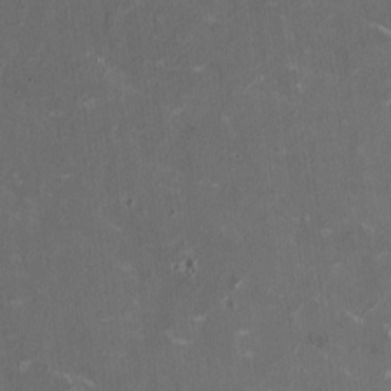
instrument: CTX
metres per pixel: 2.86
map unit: HNhu
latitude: 1.5560
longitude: -3.5371
